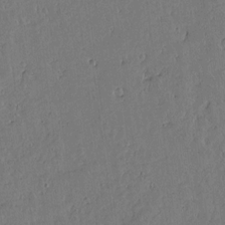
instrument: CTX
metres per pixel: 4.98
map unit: Aa
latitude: 12.6491
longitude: -127.3293
